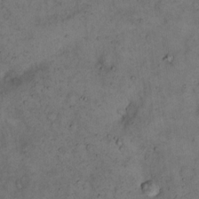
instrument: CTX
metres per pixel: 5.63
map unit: eHh
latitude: 15.0270
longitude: -62.1389
